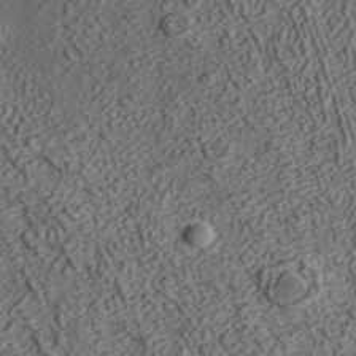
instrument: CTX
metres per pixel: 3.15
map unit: ANa
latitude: 36.7435
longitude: 18.1606
